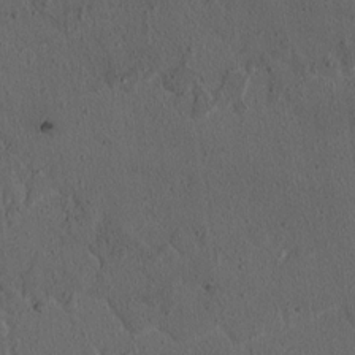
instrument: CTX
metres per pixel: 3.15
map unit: lAvf
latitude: 7.8961
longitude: 168.5573
